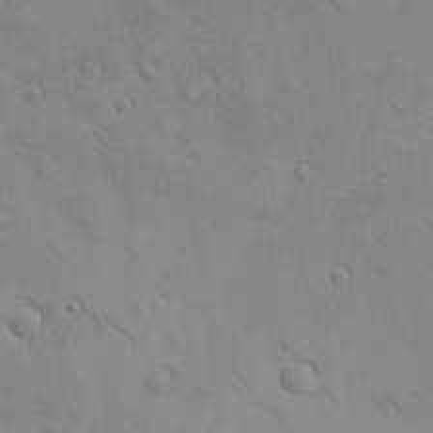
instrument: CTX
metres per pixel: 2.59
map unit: eHh
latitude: -9.2754
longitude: -66.9135
